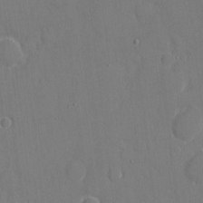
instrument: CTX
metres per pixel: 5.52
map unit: eHh
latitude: 6.5735
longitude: -68.1956
